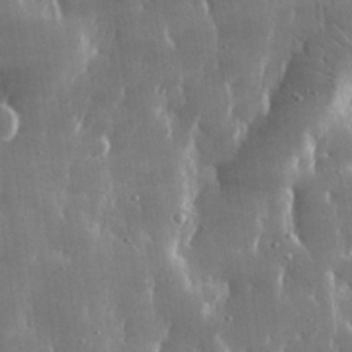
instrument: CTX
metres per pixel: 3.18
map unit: lHvf
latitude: 31.1781
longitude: -92.2522
